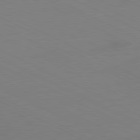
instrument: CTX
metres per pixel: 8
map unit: Ap
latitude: -81.9367
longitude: -71.8772
